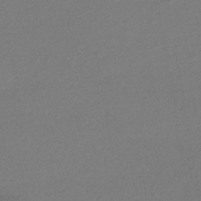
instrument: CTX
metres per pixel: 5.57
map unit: HNhu
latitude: -43.0864
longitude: 98.1417
